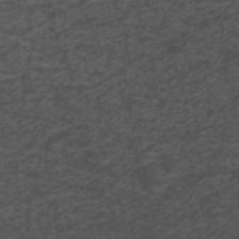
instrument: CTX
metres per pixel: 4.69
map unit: ANa
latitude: 39.2915
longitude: 22.8597
